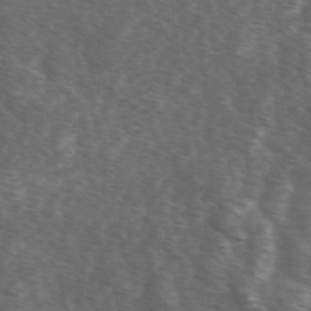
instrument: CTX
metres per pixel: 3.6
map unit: Ave
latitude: 1.2537
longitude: -112.8758
